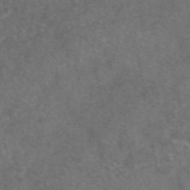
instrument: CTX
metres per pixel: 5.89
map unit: eAb
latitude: 47.8017
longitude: 108.7652
